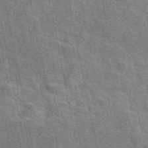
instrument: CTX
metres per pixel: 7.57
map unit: eAb
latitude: 48.9892
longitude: 116.1983
